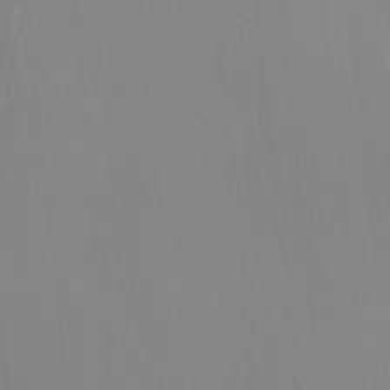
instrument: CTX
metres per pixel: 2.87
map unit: Ave
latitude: 2.8002
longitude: -112.9703
